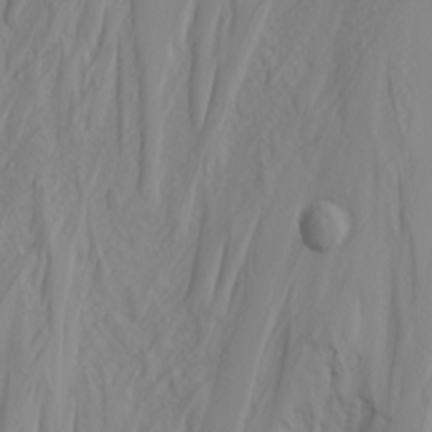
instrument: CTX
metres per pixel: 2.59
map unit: Nhu
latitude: -4.8975
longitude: -85.5938
